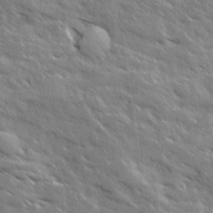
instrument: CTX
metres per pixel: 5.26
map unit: Ave
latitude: 19.1970
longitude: -136.2145
